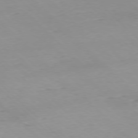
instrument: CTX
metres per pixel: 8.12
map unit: Ap
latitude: -77.4265
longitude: -90.9325
